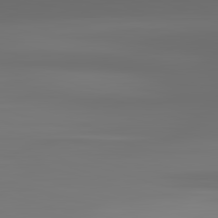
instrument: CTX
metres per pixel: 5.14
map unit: lApd
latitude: 83.2725
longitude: -133.6883
